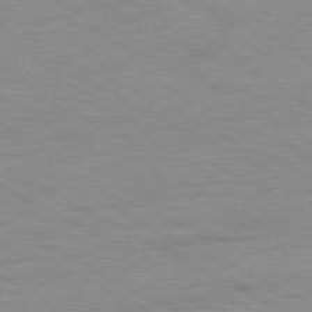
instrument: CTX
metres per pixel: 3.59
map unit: Ap
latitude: -81.1242
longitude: -86.4034
